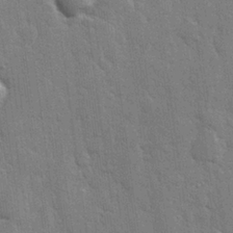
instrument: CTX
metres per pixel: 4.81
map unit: Hve
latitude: 25.8205
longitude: 149.5210
